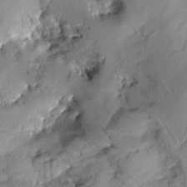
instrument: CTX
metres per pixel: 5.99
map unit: Aa
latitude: 8.5357
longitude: -142.5357
